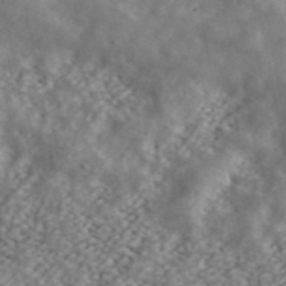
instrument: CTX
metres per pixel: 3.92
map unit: ANa
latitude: 42.8002
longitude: 47.3698
